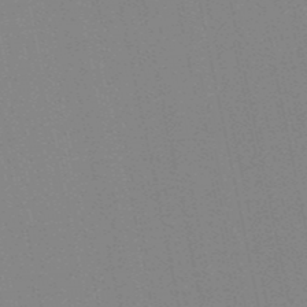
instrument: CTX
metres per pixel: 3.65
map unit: lHb
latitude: -49.7478
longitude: 69.2753
